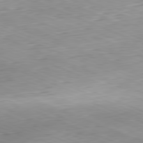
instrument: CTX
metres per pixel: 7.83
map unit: Hpe
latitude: -81.9556
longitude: 14.4440
